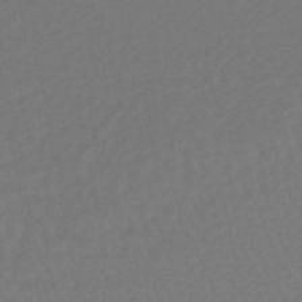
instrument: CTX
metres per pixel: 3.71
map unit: lHb
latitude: -38.6897
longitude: 62.8597
